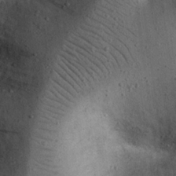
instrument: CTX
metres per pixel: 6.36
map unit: eHh
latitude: 24.1011
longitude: -68.2334
